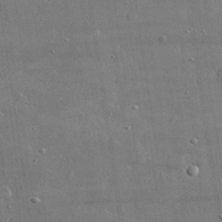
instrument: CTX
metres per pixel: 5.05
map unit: lHvf
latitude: 31.1970
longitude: -90.4412
